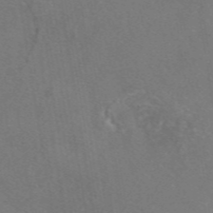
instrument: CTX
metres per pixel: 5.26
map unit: eAb
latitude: 46.4979
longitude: 111.1242
